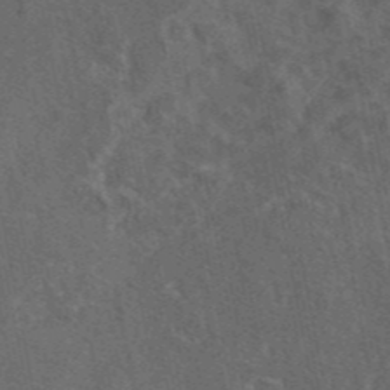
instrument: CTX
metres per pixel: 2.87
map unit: eAb
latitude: 46.2901
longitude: 108.8219
